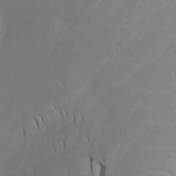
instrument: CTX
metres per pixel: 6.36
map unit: Htu
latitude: -4.5196
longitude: -89.6505
